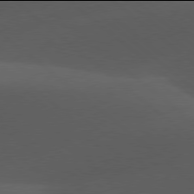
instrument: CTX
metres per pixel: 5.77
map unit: lApd
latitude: 77.9906
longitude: -55.3293
